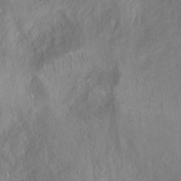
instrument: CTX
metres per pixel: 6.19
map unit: Ht
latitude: -0.5952
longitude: -45.3859
